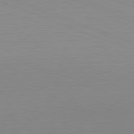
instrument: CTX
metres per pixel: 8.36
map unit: Hpe
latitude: -82.4629
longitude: 6.5007
